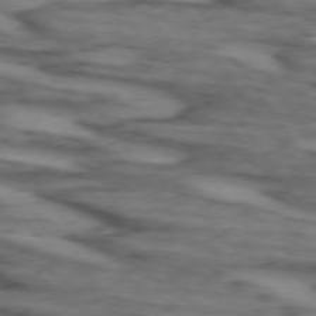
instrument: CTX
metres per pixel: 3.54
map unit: lApd
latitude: 73.5749
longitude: -71.8961
